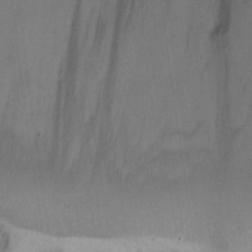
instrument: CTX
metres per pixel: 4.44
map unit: Hto
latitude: 11.4804
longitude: -58.5168
